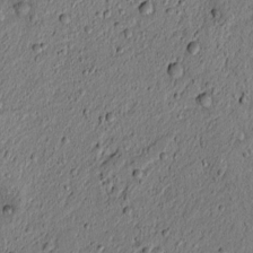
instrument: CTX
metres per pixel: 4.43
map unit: lAvf
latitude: 4.8191
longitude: 166.5196
